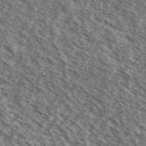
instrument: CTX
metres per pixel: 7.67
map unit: Ave
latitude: 38.5357
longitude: -109.3481
